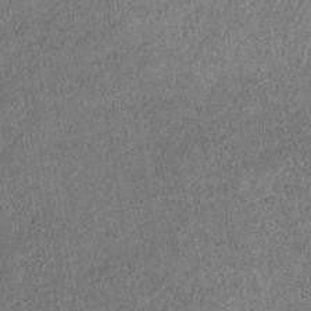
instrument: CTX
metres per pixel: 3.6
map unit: lHb
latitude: -35.4643
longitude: 68.4251
